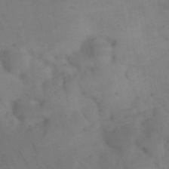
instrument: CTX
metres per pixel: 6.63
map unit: Nhu
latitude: 26.7813
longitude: -70.0255
